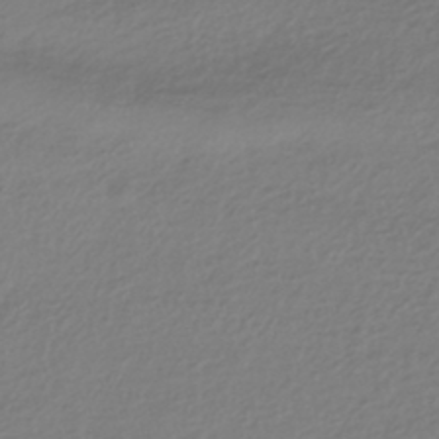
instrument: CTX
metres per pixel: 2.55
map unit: HNhu
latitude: -42.8030
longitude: 97.0865
